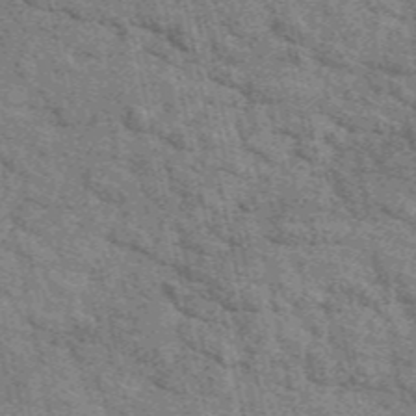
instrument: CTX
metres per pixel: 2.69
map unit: eAb
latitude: 48.8380
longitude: 106.4440
